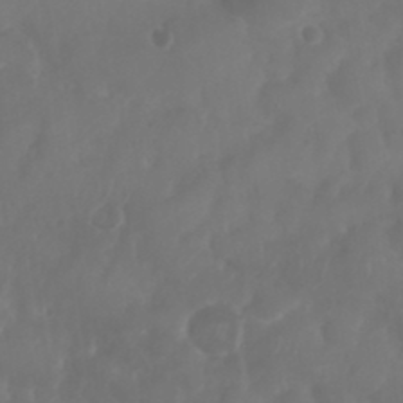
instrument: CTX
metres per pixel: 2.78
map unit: Nhu
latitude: 25.4048
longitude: -62.7813
